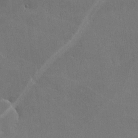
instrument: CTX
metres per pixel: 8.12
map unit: lHvf
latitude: -9.2754
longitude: -102.2333
